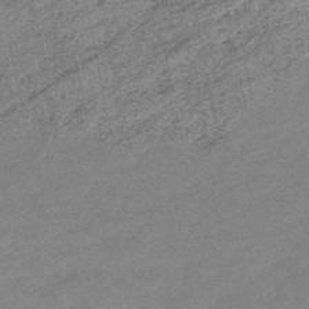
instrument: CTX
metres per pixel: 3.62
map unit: lHb
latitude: -48.1795
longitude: 81.3888
